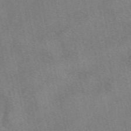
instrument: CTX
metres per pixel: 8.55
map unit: eAb
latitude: 49.2537
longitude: 121.1809
